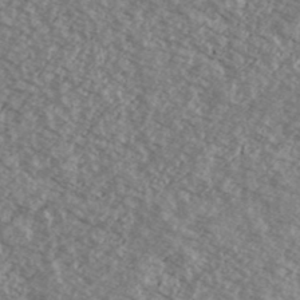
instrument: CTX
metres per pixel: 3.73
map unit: Ave
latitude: 39.1970
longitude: -110.2145
